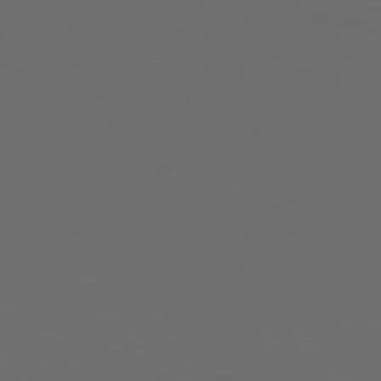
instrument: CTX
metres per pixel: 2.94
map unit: Hpe
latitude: 76.5734
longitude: -141.8394
